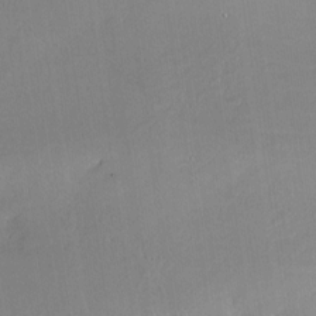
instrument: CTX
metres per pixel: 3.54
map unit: Nhe
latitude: -28.3495
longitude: -110.4979
